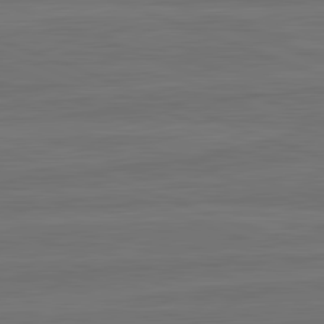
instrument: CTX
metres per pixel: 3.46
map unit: lApd
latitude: 82.4978
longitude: -179.4238
